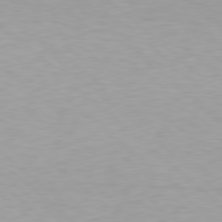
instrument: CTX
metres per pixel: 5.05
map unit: Hpe
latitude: 78.4601
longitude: -170.5924
